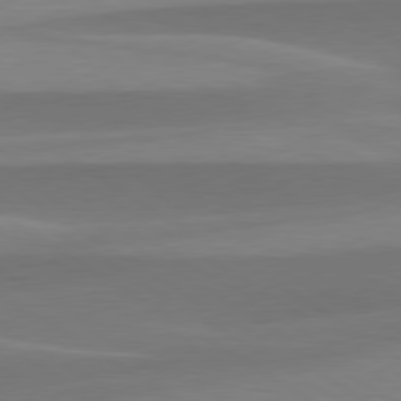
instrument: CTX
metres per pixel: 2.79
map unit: lApd
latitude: 79.7261
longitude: -95.7639
